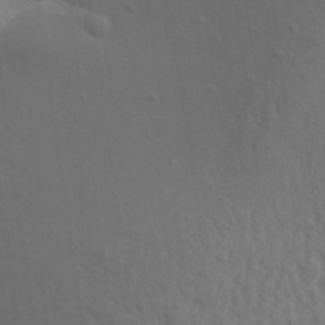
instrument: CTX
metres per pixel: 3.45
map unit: Aa
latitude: 30.8002
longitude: -140.1388
